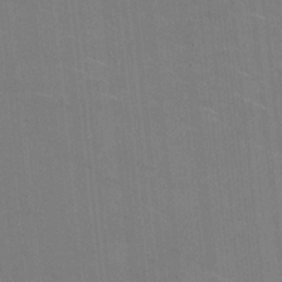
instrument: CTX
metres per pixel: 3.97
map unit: HNhu
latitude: -0.1984
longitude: -2.1011
